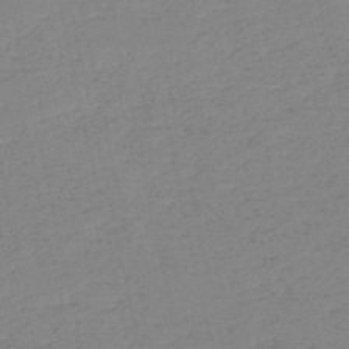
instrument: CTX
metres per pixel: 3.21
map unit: HNb
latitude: -53.6910
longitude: -39.3482
